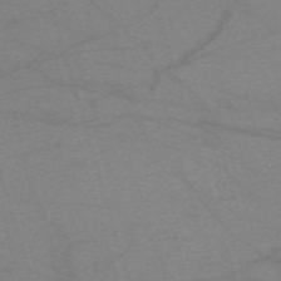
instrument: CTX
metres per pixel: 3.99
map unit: eHh
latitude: -61.8233
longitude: 54.4251
